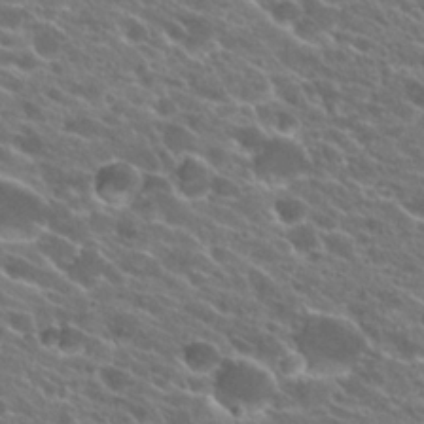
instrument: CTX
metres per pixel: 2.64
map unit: Hto
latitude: 23.2915
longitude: -37.9339
